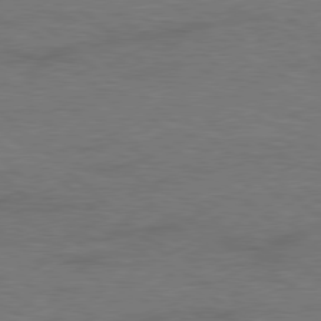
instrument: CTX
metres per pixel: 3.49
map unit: Hpe
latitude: 77.9717
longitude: -152.0444
